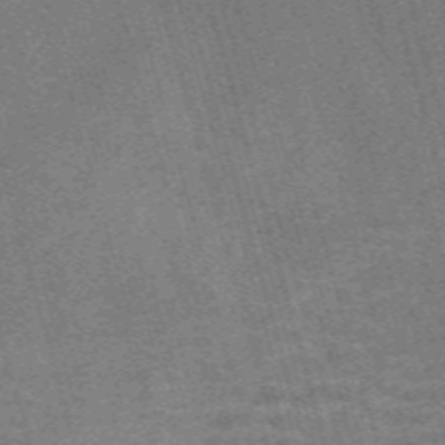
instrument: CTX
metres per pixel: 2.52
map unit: Nve
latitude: -59.5399
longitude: 64.1417
